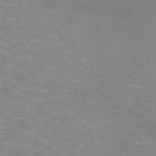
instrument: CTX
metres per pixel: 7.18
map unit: HNb
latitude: -48.4818
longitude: -46.8002
